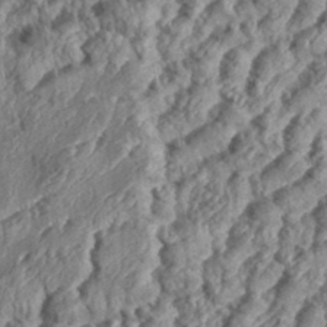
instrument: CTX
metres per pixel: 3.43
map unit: eHh
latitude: 35.5749
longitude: -137.4238
